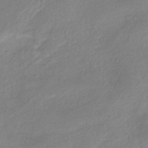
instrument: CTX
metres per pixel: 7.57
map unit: HNhu
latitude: -40.5007
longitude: 94.0661
